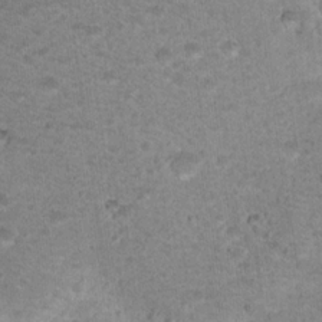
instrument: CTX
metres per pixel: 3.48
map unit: Nhu
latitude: 16.9703
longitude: -31.1970
